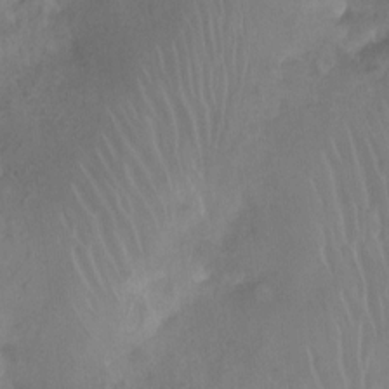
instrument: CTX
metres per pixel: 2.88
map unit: Ht
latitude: -11.6155
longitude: -43.4993
